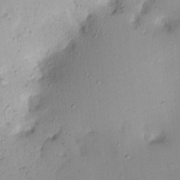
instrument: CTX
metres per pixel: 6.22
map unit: lAvf
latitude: 8.8002
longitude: 167.0297
